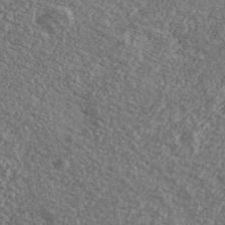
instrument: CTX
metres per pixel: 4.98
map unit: Ave
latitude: 39.6883
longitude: -110.6680
